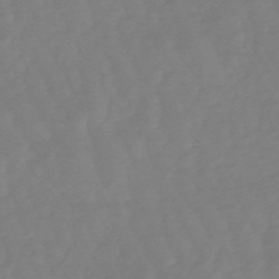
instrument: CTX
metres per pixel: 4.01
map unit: eHb
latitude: -49.3132
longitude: 77.6722
